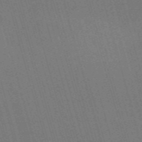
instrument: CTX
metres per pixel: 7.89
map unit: Nve
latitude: -59.6532
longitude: 63.0486
